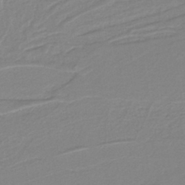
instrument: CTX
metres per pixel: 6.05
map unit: lHb
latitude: -40.5196
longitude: 51.6722
